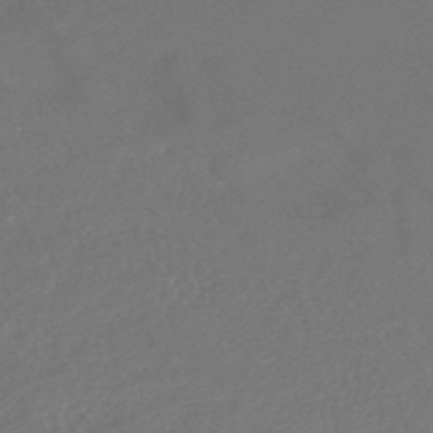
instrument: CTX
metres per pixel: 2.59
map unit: HNhu
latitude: -46.4629
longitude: 92.4818
